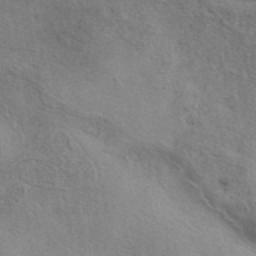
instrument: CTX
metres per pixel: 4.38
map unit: eAb
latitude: 40.8946
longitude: 103.7100
